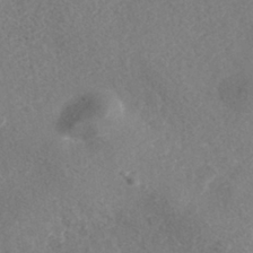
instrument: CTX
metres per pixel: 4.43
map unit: Nhe
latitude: -41.5966
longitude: -110.1767
